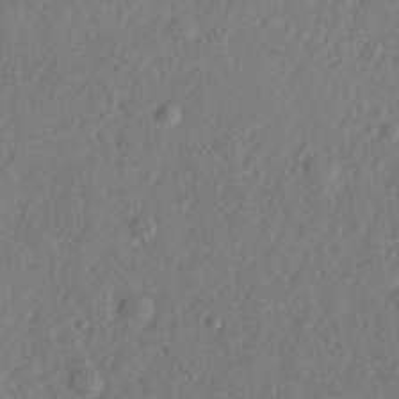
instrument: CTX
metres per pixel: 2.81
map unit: lHvf
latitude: 22.8380
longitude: 144.2551
